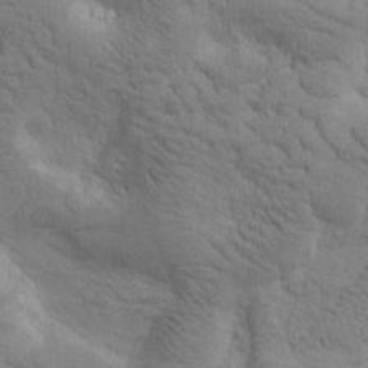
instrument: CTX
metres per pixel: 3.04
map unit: Htu
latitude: -0.6519
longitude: 174.0283
